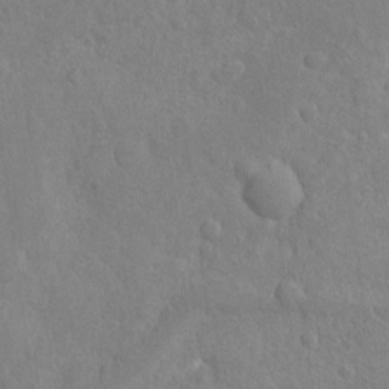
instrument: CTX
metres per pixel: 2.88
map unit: Nhu
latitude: -14.6141
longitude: -25.2914
